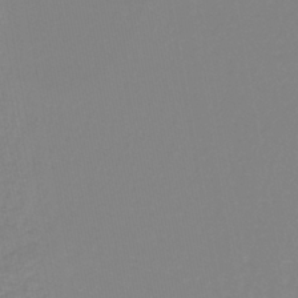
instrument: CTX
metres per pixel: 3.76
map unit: lHb
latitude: -41.4832
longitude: 63.4643
